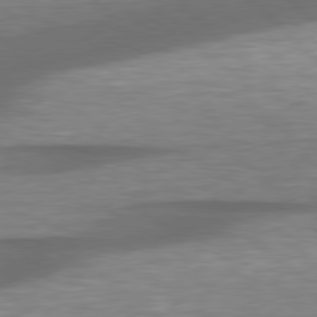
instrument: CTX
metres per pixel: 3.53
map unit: lApd
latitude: 79.0837
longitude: -115.8583
